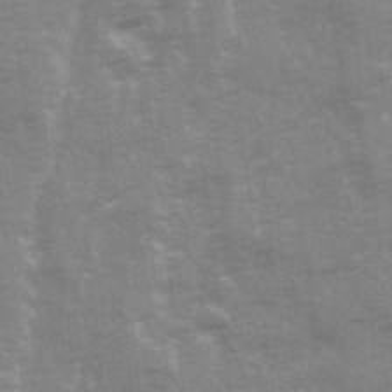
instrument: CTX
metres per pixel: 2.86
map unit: Ave
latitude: 21.7072
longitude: -133.6883
